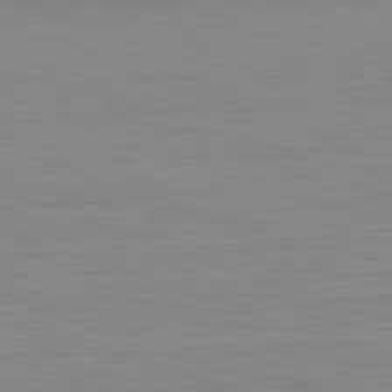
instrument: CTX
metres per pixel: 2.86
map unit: Hpe
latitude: -82.2172
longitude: 10.0283
